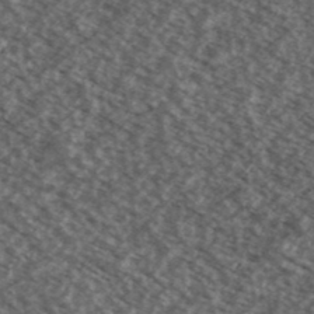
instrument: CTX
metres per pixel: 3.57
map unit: Ave
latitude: 38.8569
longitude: -110.8380
